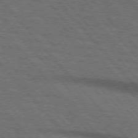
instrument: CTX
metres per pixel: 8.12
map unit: lApd
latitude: 75.7450
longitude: -84.6113
